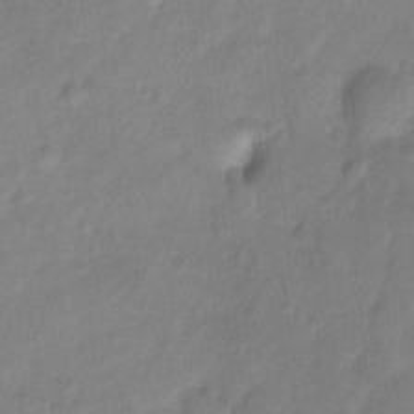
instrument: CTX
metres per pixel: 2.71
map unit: Ht
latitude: -1.9367
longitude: -33.2159
